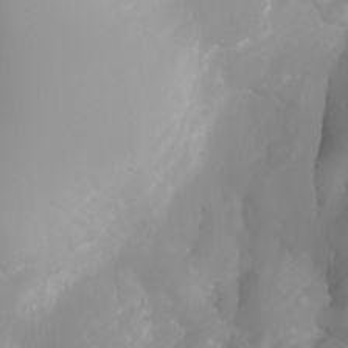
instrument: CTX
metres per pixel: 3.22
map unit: Nhu
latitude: -5.1620
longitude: -77.3859
